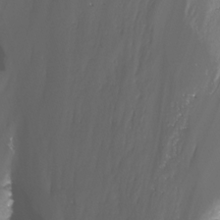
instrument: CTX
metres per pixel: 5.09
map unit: Nhu
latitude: -14.9542
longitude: -53.3860
